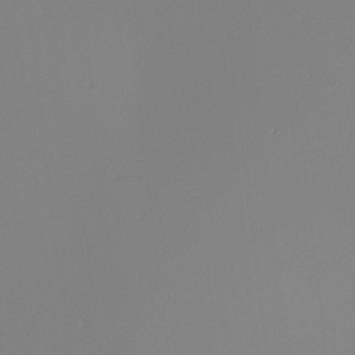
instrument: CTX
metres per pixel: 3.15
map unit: Nhu
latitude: -6.2172
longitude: -95.1214
